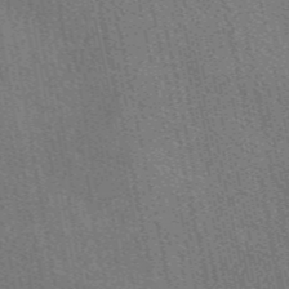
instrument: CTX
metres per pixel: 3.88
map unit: eAb
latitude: 49.7072
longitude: 115.8422
